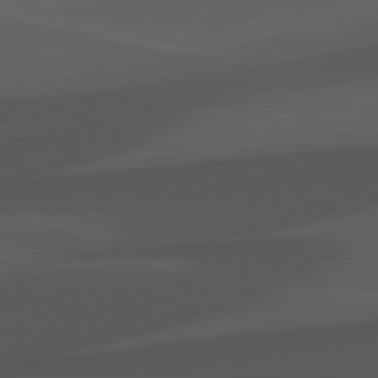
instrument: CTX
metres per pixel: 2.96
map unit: lApd
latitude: 82.0255
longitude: 127.8233
